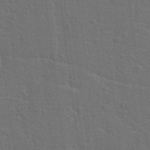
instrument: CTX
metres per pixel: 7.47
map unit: Hto
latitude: 17.8961
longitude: -41.2348
